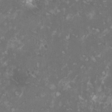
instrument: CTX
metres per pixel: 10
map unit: HNhu
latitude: 1.1970
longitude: 6.9164
